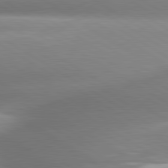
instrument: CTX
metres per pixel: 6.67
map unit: lApd
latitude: 80.5546
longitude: -161.4426
